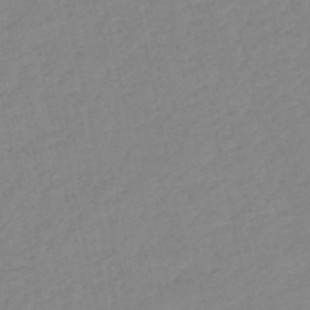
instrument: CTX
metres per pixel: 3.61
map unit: HNb
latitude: -53.0108
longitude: -39.6505
